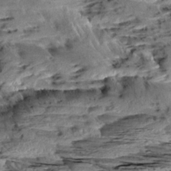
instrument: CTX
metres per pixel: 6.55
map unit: Aa
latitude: 9.9528
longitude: -140.9324
